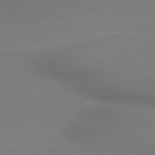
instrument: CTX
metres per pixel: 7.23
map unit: lApd
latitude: 79.3671
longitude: 178.3306
